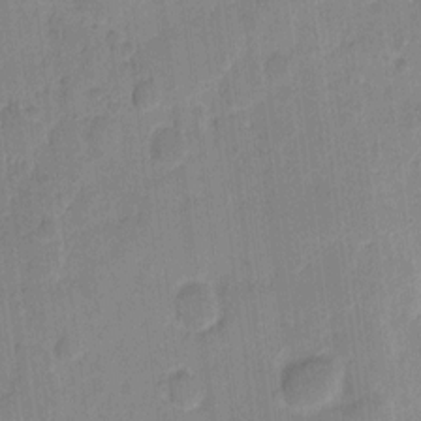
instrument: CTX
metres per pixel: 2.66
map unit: eHh
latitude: 9.6316
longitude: -65.8961
